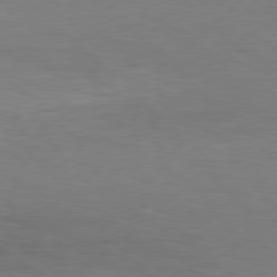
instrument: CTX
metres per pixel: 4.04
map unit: Hpe
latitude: 78.1956
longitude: -149.6127
